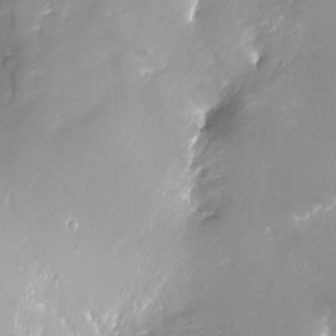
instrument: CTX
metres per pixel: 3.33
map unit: Ht
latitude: -16.7841
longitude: -44.3467
